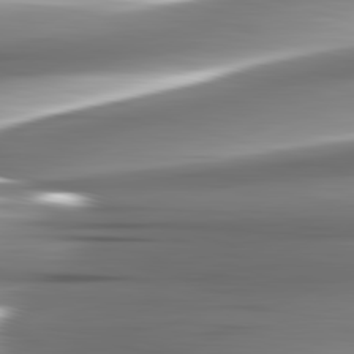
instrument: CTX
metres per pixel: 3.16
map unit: lApd
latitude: 82.6301
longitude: -141.6882
